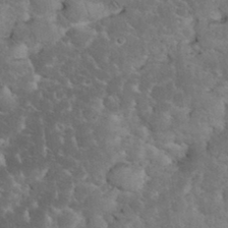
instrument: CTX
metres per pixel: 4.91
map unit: eHh
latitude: 34.8569
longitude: -65.3104
